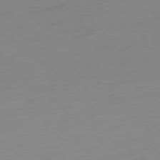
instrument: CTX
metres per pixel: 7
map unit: Ap
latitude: -78.1039
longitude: -99.0080
